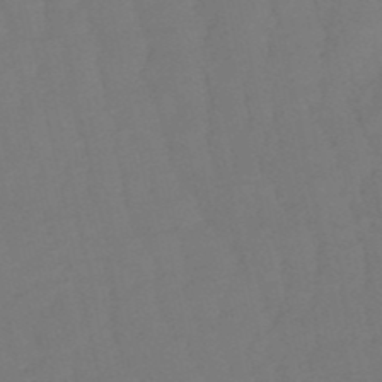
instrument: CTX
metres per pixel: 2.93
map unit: eHb
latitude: -50.4440
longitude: 77.6911
